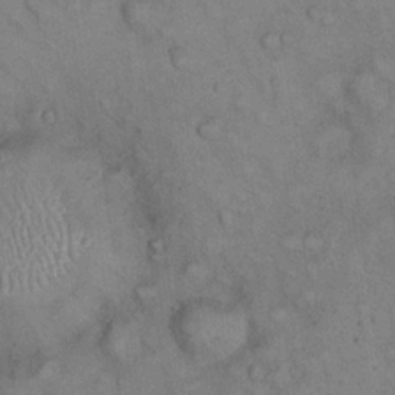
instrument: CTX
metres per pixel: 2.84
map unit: eHh
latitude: 22.3845
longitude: -61.1214
